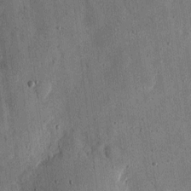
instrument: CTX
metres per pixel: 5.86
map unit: eHh
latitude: 6.5735
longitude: -71.8583
